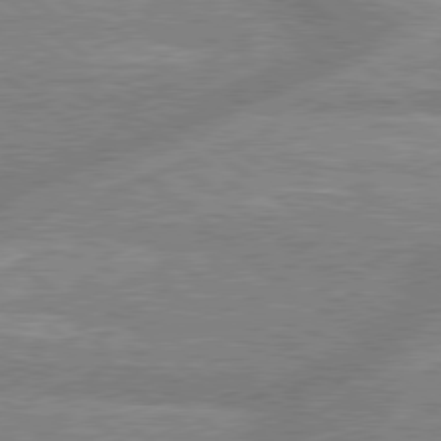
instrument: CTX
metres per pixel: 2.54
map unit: lApd
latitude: 78.8758
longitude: -158.5168
